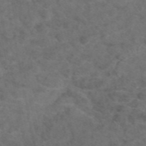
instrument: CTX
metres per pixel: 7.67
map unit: eAb
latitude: 47.7639
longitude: 109.6722
